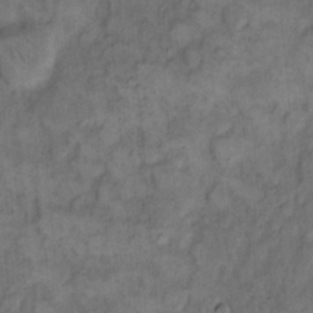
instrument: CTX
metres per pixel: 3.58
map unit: eHh
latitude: 13.2726
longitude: -64.7624
